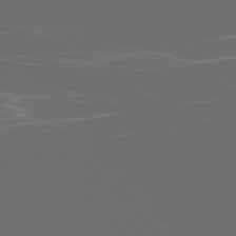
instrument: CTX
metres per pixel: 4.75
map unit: Ap
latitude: -77.8422
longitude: -72.8758
